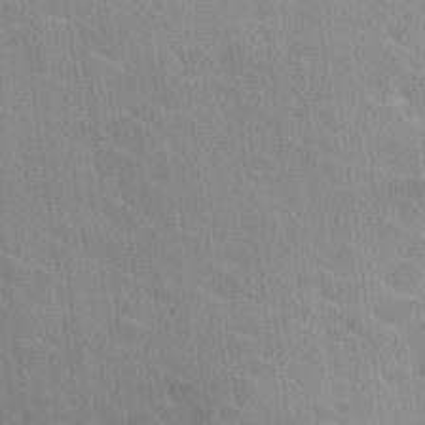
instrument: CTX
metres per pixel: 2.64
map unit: Hto
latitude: 25.6693
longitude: -43.1781
